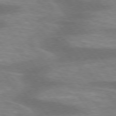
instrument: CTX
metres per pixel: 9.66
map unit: lApd
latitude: 75.5749
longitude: -57.6504
